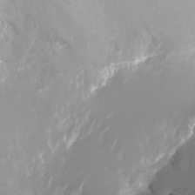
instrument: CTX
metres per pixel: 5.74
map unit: Nhu
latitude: -24.7274
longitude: -72.3468
